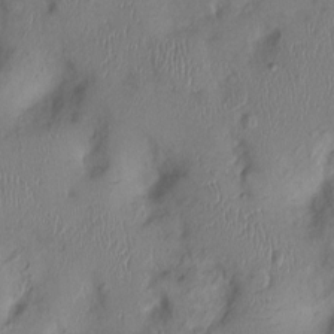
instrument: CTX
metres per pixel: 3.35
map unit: Ht
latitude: 0.3089
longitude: -13.7639
